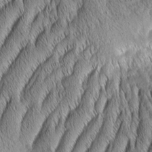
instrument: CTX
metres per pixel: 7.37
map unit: Aa
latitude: 7.1592
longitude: -131.2159
